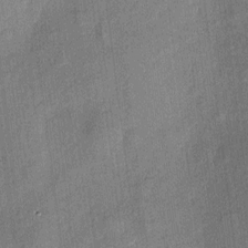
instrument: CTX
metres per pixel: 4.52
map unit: eHh
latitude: 4.3278
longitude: -74.1956
